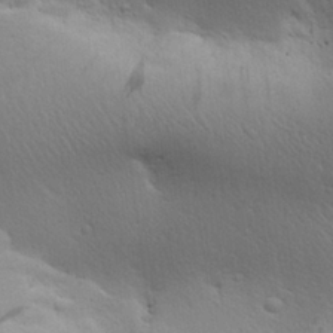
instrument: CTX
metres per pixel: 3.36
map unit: Aa
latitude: 27.0836
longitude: -136.6302
